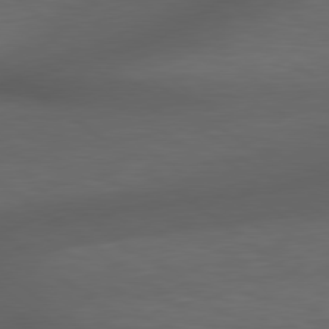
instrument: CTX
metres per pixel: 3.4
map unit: lApd
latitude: 79.1592
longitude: -162.7625
